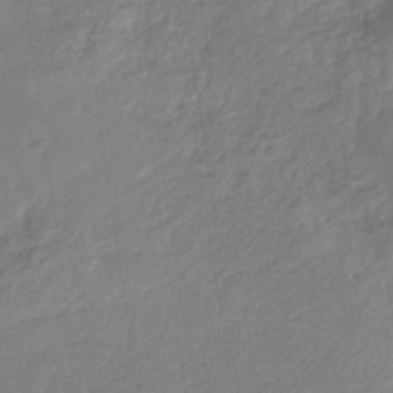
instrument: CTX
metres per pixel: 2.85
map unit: eHb
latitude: -29.6533
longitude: 67.0297
